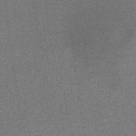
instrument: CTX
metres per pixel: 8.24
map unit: eHb
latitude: -31.5399
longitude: 67.8800
